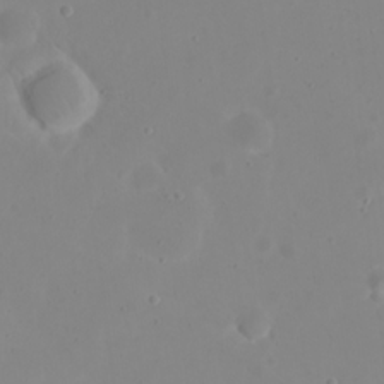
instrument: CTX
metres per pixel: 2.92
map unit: eHh
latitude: 21.4427
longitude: -63.5938
